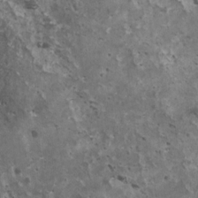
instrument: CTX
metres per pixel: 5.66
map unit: HNhu
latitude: 2.8947
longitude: 5.3320
